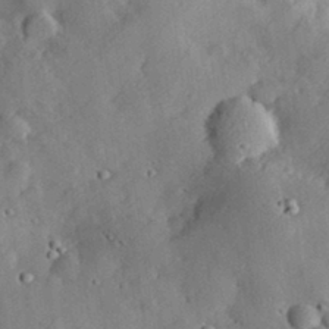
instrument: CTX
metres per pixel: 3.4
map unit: lHvf
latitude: 32.3089
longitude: -85.2537
